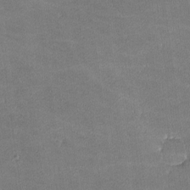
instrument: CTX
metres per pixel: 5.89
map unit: lHvf
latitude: -11.4832
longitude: -103.8772
